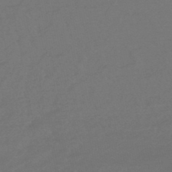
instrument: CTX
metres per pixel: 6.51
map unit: eHb
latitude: -47.5021
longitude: 87.8045
